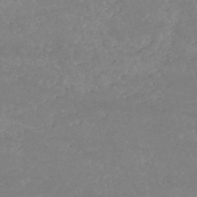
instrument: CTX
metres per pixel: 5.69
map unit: HNb
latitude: -53.9178
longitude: -34.4412
